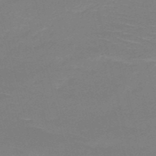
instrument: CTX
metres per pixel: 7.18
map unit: HNb
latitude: -50.4440
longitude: -41.8772
